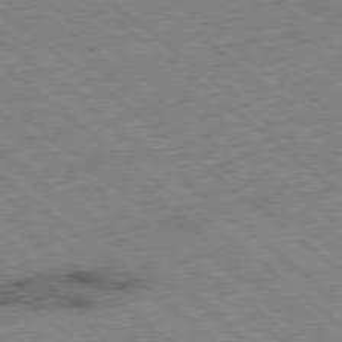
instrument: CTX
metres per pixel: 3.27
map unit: Ap
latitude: -78.6329
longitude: -48.6868
